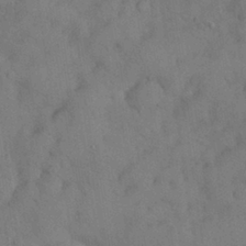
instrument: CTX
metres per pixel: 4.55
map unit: Nhu
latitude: 28.4790
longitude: -70.1767
